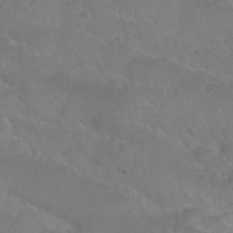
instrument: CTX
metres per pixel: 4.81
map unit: Nhu
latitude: 28.4412
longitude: -55.2726
